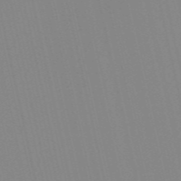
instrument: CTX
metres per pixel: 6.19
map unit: Nve
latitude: -57.7855
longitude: 60.6707
